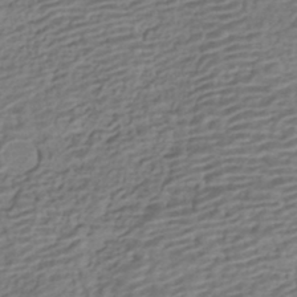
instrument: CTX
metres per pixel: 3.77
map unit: HNhu
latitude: -42.8974
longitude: 101.1431
